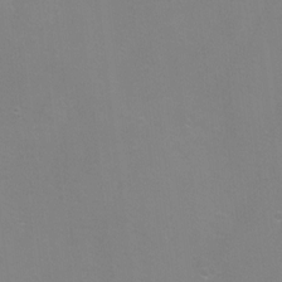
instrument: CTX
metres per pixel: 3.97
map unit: Ht
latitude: -6.2550
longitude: -28.6112
